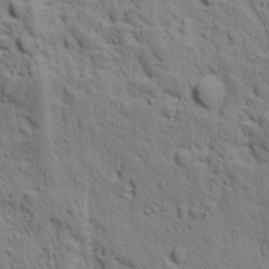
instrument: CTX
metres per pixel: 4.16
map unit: Ave
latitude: 11.0836
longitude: -103.8961
